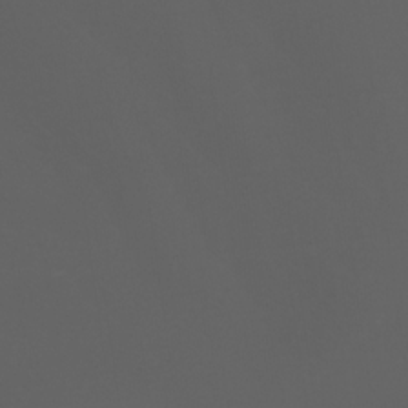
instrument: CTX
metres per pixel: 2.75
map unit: Hve
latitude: -31.0486
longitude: 94.0283
